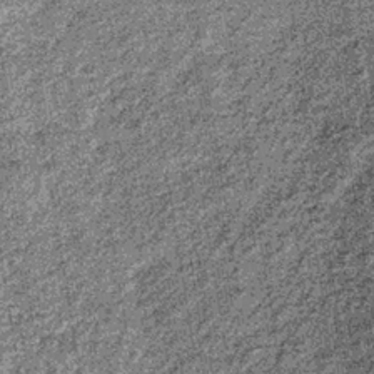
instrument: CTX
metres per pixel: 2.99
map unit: lHb
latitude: -37.1809
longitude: 64.8219
